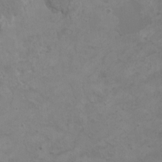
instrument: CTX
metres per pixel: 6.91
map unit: HNhu
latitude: 3.8205
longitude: -2.0822
